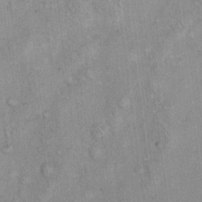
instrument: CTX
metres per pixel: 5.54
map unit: eHh
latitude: 16.7813
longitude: -63.1403
